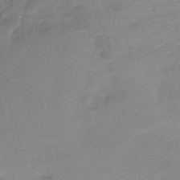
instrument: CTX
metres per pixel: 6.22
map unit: HNb
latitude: -35.9745
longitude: 56.6707
